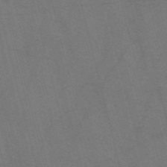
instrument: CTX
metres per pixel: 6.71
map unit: Nve
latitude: -57.5399
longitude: 51.5210
